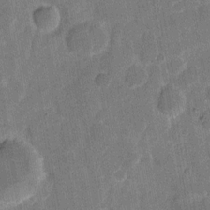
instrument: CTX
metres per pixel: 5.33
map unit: eHh
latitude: 7.3860
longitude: -66.1011
